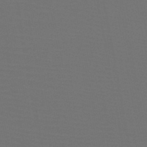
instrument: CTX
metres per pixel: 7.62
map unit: HNb
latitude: -47.9367
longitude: -42.8947
